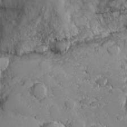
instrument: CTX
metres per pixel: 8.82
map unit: lHvf
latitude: 26.8947
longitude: 142.7841
